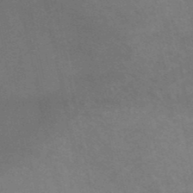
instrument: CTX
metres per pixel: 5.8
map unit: eHh
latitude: -51.9367
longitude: -24.9891
